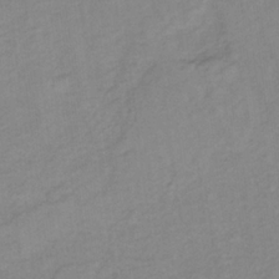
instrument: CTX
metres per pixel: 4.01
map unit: lHb
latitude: -32.3496
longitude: 64.1606
